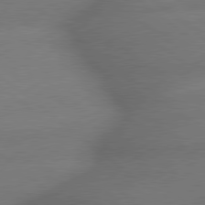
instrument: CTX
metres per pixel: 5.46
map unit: lApd
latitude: 79.4994
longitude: -166.7246
